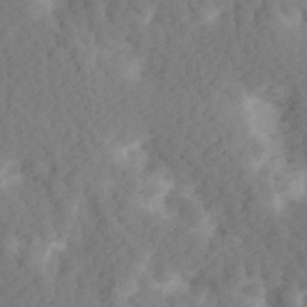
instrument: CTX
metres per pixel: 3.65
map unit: Hve
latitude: 13.9717
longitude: -91.7261
